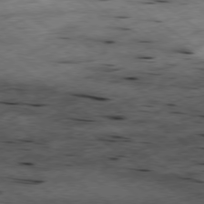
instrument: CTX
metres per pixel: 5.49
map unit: Hpe
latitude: -78.6518
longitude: -22.3845
